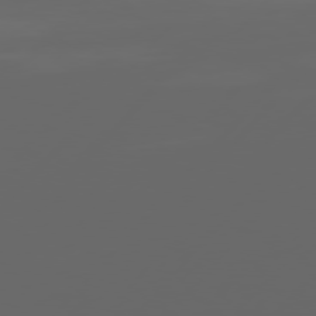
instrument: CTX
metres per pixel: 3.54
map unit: Hpe
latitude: 77.0080
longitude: -139.9906
